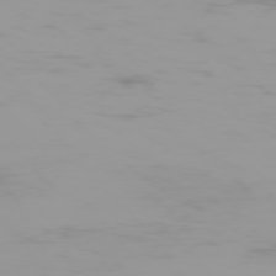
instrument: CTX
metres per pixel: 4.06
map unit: Hpe
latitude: -75.2187
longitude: -20.6869
